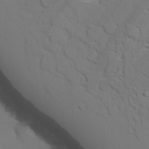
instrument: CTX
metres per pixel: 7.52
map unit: lAvf
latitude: 26.5357
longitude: -109.9339
